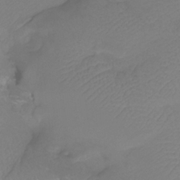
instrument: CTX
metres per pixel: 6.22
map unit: Htu
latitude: -13.0298
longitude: -47.0837
